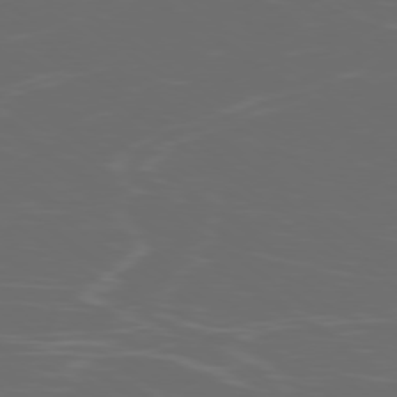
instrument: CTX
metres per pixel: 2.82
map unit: Ap
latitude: -79.1053
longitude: -103.0647
